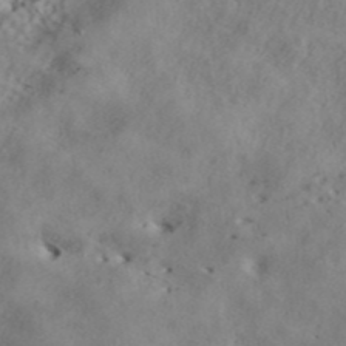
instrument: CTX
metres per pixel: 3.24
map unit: ANa
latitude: 42.5924
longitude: 55.0676
